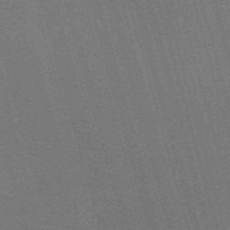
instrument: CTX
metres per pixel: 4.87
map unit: Nve
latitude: -59.6910
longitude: 63.0108
